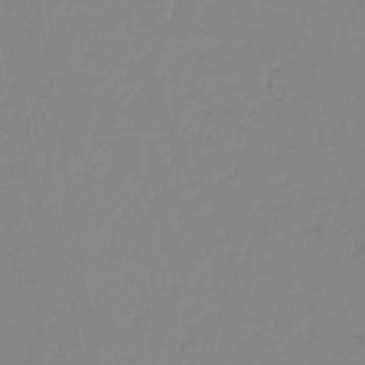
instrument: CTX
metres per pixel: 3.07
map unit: lHb
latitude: -44.4629
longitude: 60.0094
